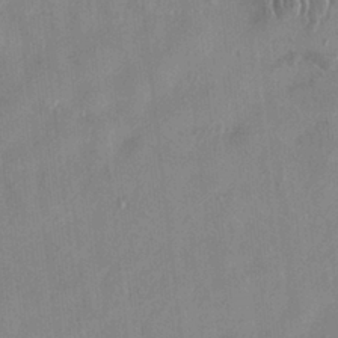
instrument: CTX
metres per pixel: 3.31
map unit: HNhu
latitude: 0.5923
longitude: -4.6868
